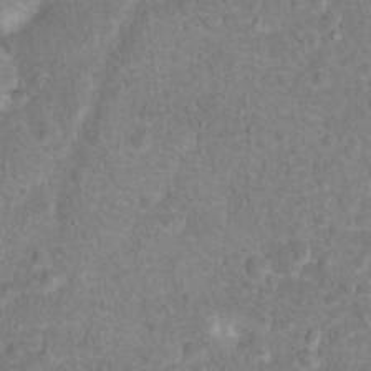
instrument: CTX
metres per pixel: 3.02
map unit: Hto
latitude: 17.0458
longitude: -41.6693
